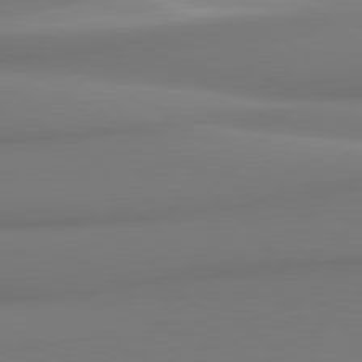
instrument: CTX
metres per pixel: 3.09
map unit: lApd
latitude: 80.3467
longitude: 174.1794
